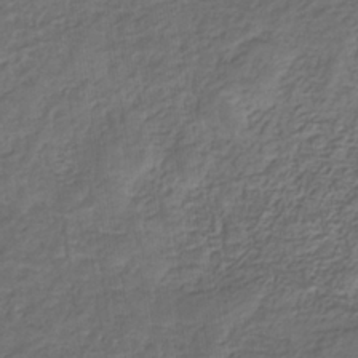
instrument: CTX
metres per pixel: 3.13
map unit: eHb
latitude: -32.1228
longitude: 72.8786
